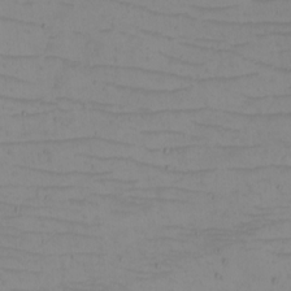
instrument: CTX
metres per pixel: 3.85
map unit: eHh
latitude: -5.4076
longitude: -81.3104
